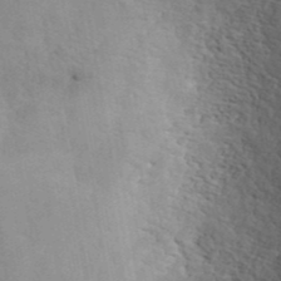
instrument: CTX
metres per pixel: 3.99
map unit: ANa
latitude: 41.6694
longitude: 51.1620
